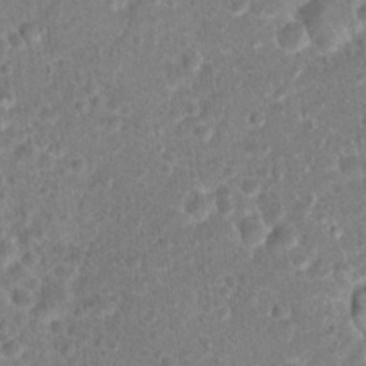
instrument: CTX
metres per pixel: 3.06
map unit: Hto
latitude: 18.1389
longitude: -40.8757
